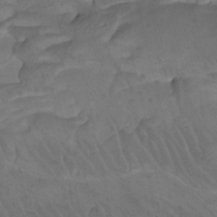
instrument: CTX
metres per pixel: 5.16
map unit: Htu
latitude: -8.2172
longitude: -65.1781
